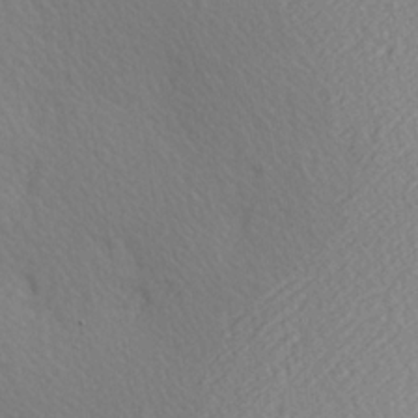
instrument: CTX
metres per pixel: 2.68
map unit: Hve
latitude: 2.9891
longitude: -124.1388
